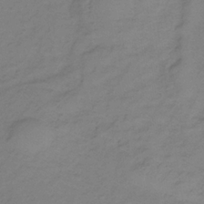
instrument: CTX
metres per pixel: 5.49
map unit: lHb
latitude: -35.0486
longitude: 70.6330
